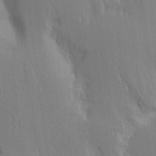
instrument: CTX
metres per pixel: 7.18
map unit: Aa
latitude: 16.8191
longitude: -149.0081
